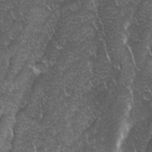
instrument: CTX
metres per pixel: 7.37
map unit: Ave
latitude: 9.6127
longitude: -105.4805
